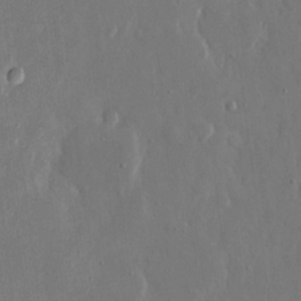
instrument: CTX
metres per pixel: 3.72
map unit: eHh
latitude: 15.2537
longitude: -69.9339
